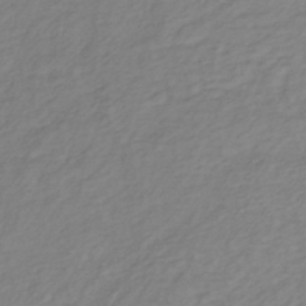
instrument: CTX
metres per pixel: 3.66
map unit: lHb
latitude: -37.1053
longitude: 70.1795
